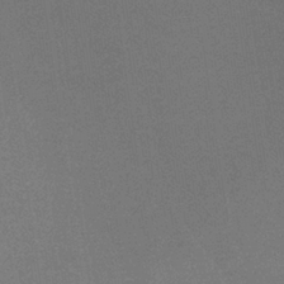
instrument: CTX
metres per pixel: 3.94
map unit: lHb
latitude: -35.2943
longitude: 68.2928
